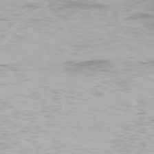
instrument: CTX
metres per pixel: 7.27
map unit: Ap
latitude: -78.0661
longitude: -93.9717
